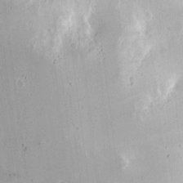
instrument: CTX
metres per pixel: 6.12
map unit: eHh
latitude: 9.1403
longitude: -70.7435
